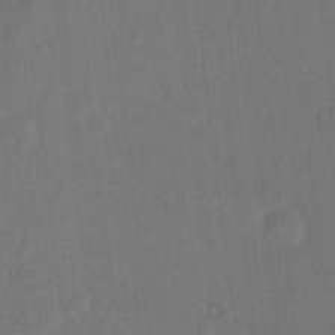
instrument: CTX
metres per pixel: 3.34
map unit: Nhu
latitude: 4.5735
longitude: -24.7813
